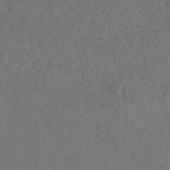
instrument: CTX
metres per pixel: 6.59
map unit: eAb
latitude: 47.3293
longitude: 109.7100
